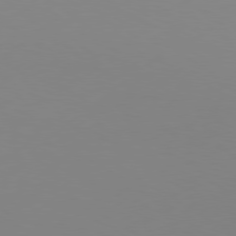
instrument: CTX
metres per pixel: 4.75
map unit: Hpe
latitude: 77.8394
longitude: -130.3846
